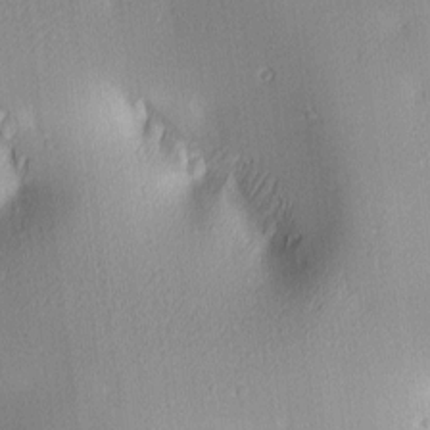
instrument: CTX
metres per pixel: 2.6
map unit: lAa
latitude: 3.1214
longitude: -116.3278
